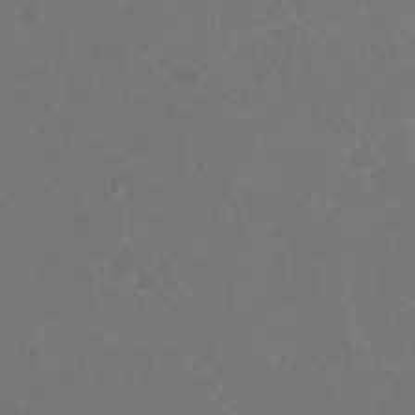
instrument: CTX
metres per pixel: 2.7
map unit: eHh
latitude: 20.0255
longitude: -64.6490
